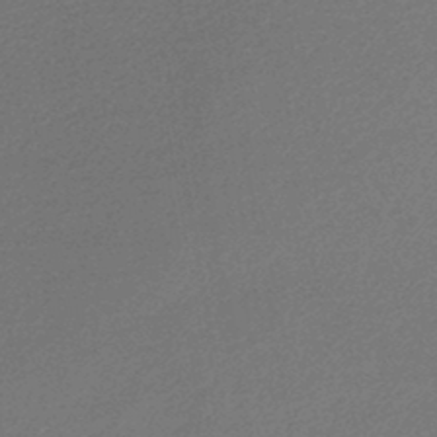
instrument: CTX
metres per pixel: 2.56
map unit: lHb
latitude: -45.7856
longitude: 57.2565
